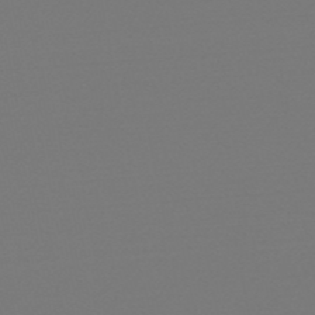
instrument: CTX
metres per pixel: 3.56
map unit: eHb
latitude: -49.5966
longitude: 66.9353
